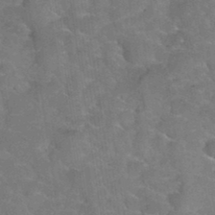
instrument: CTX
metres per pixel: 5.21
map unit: Hto
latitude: 35.0647
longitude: -52.8758
